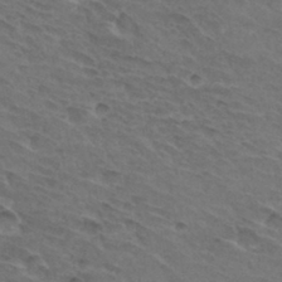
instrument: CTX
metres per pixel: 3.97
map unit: Hto
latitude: 32.6490
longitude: -45.6883
